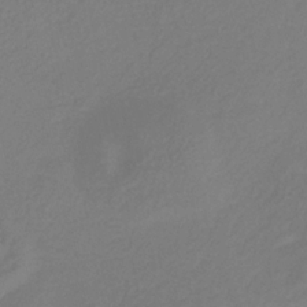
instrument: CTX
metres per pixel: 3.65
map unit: eHb
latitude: -29.5399
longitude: 66.1039
